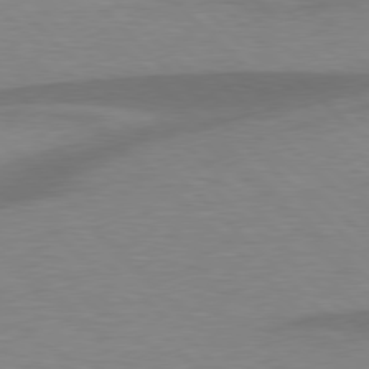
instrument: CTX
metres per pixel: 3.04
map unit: lApd
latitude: 77.8205
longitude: -59.6694
